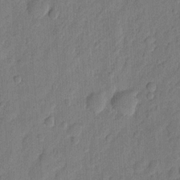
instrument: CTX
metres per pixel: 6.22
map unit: eHh
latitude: 7.3293
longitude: -73.4616
